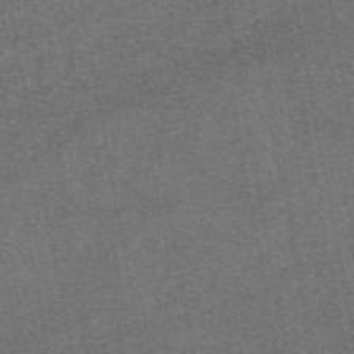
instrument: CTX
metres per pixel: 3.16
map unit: eAb
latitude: 47.8017
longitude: 104.5384
